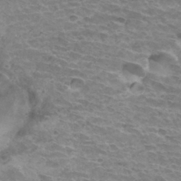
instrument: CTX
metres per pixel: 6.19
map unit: Hto
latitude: 34.1766
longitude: -43.4804
